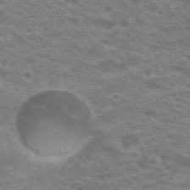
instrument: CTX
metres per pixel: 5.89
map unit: Hto
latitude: 21.0837
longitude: -37.2537
